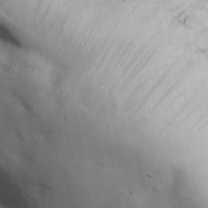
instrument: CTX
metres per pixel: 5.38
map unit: Hve
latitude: 31.5183
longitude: 150.9542
